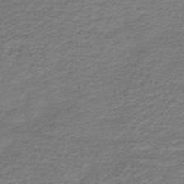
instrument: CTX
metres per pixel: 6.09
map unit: HNb
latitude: -43.1809
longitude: 52.4440
